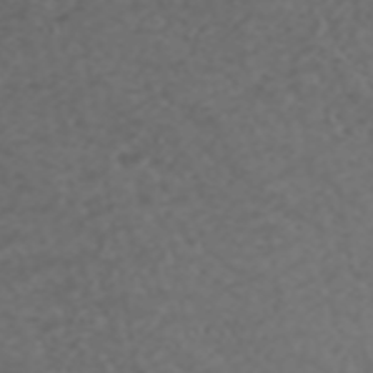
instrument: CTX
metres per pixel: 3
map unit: ANa
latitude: 39.0458
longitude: 24.5951
